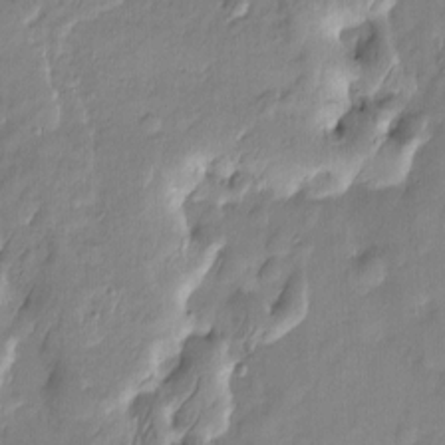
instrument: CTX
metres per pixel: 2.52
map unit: Htu
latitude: -6.7652
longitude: 175.1809
